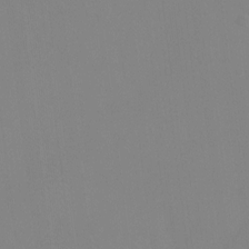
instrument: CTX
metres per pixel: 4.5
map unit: Ht
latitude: -8.0850
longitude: -34.0444
